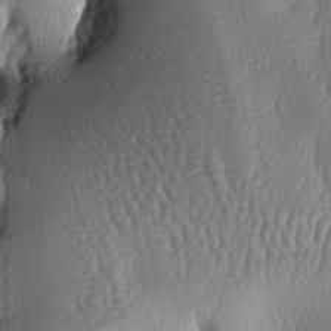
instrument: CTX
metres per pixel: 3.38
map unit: lAa
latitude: -7.8800
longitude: -128.8947
